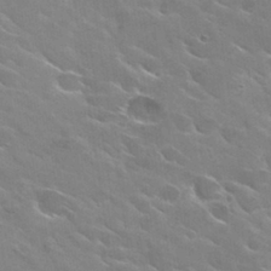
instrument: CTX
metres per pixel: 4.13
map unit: Hto
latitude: 29.7638
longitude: -43.3860
